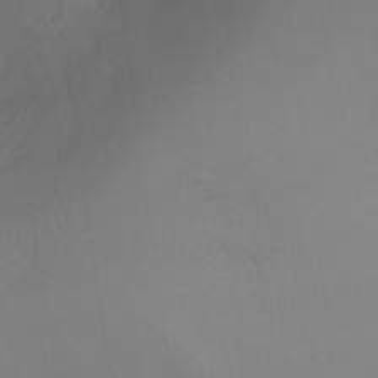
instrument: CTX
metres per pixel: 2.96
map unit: Ht
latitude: -6.5196
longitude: -34.4223
